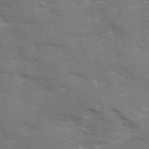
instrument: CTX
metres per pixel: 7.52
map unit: Ave
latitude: 12.5735
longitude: -102.5357
